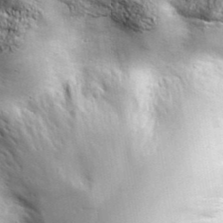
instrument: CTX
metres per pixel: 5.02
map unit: ANa
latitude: 39.8772
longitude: -90.6302
